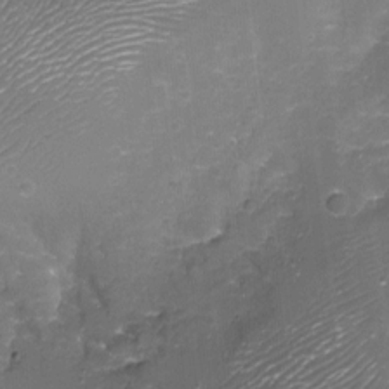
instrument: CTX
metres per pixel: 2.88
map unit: Aa
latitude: -8.2739
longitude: -71.6316
